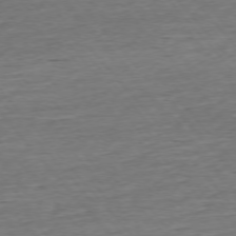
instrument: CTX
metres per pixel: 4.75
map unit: Ap
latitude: -75.5399
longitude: -93.1214
